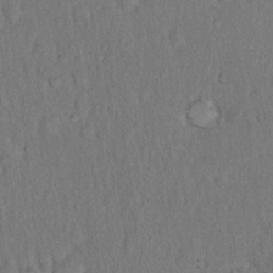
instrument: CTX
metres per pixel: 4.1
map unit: eHh
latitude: 18.1577
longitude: -61.9906
